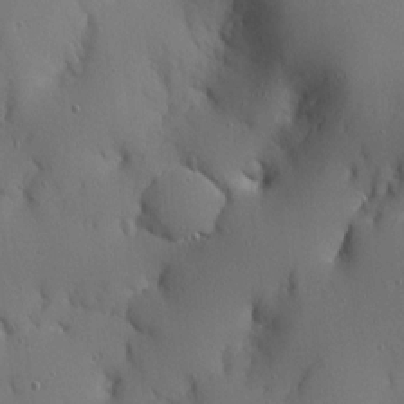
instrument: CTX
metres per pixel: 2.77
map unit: Ave
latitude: 12.4979
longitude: -101.2915
